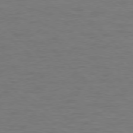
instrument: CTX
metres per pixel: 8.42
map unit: Ap
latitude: -78.1794
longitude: -68.4412
